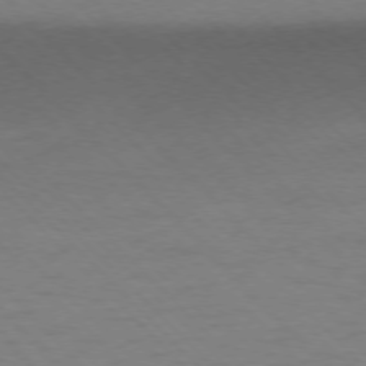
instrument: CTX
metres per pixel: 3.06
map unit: Ap
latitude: -76.8030
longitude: -85.5560
